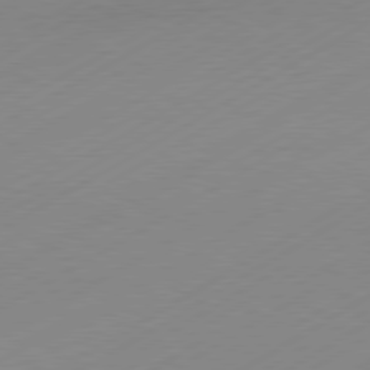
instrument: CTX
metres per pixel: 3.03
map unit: Hpe
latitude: -81.5966
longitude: 13.8045
